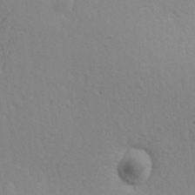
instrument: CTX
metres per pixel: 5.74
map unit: Hve
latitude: 2.6679
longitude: -124.3656
